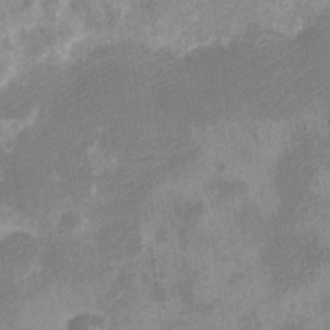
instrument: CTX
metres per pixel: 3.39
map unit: Nve
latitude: -25.5777
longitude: 106.9731
